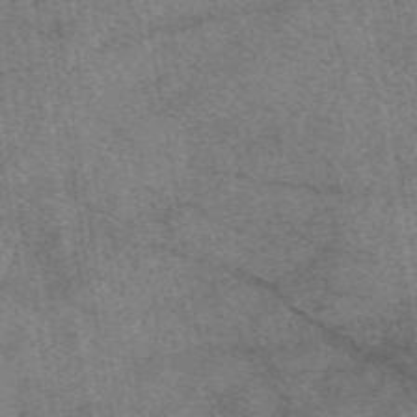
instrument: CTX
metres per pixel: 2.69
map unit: eAb
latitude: 48.5546
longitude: 109.1998
